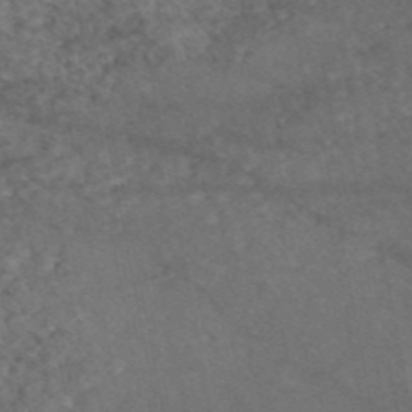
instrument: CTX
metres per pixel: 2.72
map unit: eAb
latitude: 46.7624
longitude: 113.9178
